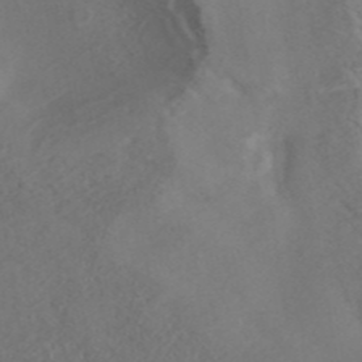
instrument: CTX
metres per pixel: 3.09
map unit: ANa
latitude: 44.7813
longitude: 37.6155
